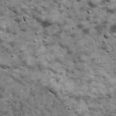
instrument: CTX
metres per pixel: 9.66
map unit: Ave
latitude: 16.8569
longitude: -133.9717
